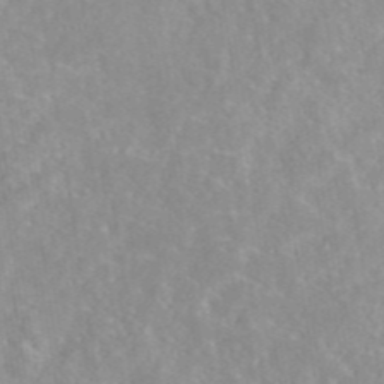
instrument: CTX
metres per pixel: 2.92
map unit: eAb
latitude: 45.2159
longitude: 126.9541
